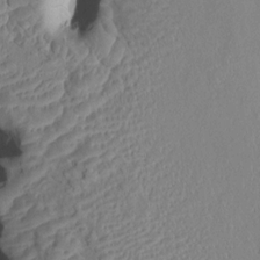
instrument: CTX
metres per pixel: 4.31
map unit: HNhu
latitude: 4.8758
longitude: -2.3089
